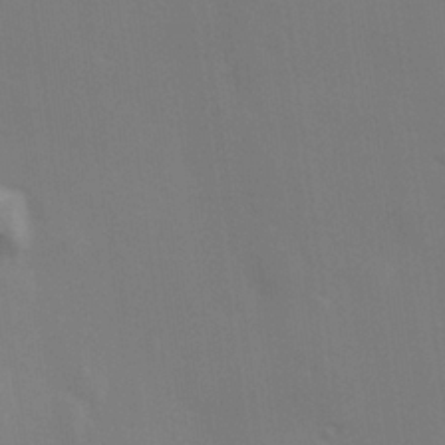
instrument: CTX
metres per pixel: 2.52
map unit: Hve
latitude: 26.5735
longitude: 147.9178
